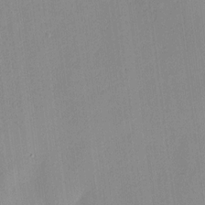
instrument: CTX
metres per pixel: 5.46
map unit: HNhu
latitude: 11.7450
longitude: 9.2187
